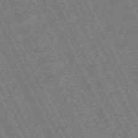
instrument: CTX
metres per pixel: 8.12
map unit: Hpe
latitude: -71.0675
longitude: 10.8786
